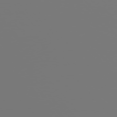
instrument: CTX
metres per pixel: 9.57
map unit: Hpe
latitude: 76.2333
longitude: -127.7261
